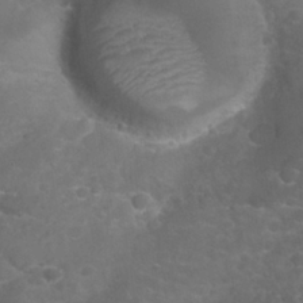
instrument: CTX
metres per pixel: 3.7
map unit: Nhu
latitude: 27.6127
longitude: -61.1403
